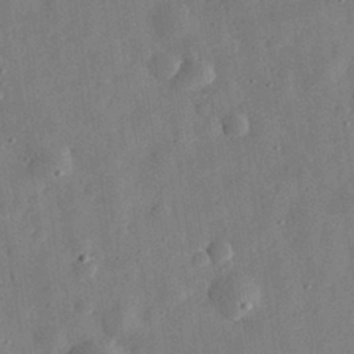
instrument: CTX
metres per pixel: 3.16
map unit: eHh
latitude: 31.1404
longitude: -76.2333
